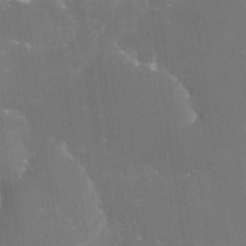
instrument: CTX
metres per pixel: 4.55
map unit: Nhe
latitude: -29.1242
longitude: -110.3090
